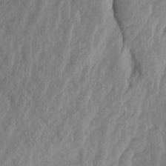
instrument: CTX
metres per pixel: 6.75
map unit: Aa
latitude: 20.1956
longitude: -147.5183
